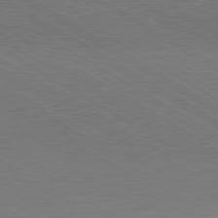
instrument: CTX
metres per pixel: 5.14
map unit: Hpe
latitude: -80.6897
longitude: 19.4832
